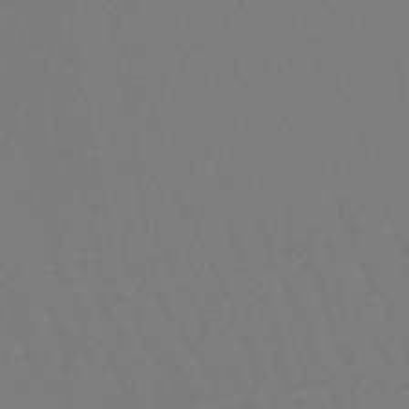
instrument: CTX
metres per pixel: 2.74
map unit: lHb
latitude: -47.0486
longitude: 74.5574
